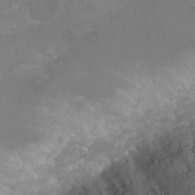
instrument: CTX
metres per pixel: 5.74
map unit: Nhu
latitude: 24.6868
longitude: -51.2348
